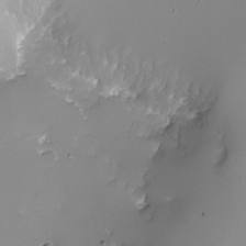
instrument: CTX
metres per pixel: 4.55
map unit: eHh
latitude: -5.9745
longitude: -78.5357
